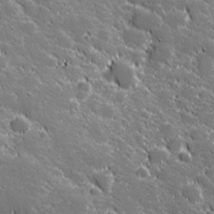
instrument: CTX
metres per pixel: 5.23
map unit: lHvf
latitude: 27.6694
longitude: 141.6344
